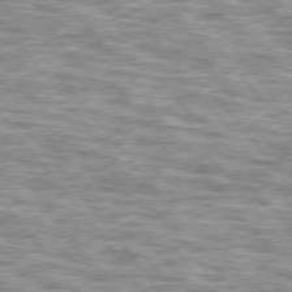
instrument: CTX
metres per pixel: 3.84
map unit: lApd
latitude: 76.0822
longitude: -48.4223
